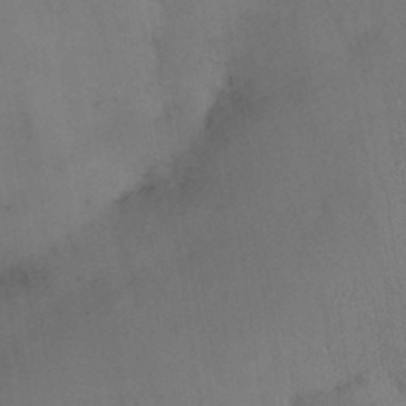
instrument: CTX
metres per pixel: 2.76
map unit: Nhu
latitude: 26.9136
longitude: -69.7450
